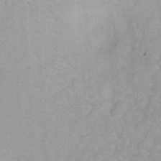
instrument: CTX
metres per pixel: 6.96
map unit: Ht
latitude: 2.9136
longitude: -34.6679
